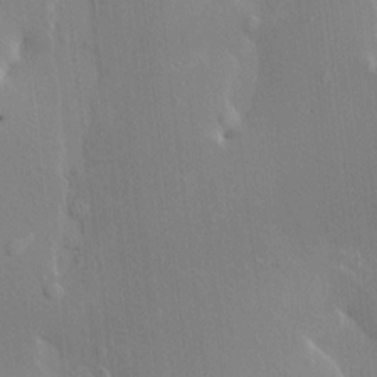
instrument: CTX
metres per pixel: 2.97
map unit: HNhu
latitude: 4.8002
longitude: 4.0283
